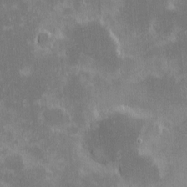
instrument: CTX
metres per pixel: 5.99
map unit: eHh
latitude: -1.5588
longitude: -85.1592
